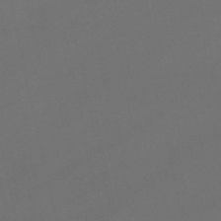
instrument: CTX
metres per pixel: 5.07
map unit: lHb
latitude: -46.4440
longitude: 67.0864
